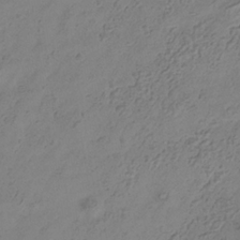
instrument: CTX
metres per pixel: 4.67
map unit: Hve
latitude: -34.6707
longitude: 88.6896
